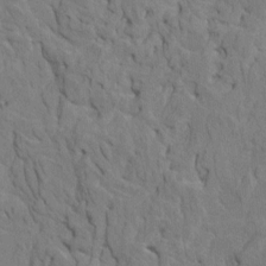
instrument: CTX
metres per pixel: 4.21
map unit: HNhu
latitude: 7.8205
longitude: -3.4426
